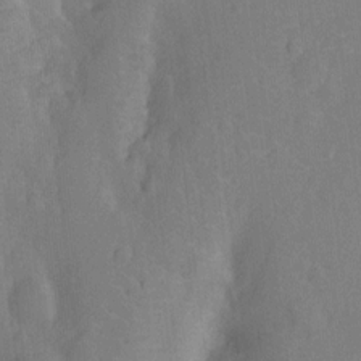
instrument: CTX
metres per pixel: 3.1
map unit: Nhu
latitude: -13.5777
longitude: -24.6490
